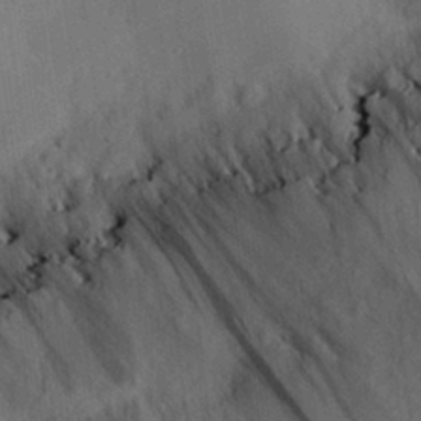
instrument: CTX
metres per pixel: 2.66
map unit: eHh
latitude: 27.4993
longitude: -80.1011
